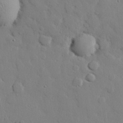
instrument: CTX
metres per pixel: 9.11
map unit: eHh
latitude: 28.5546
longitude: -81.3859
